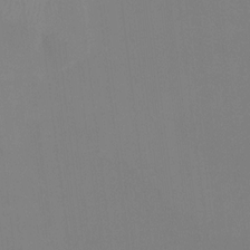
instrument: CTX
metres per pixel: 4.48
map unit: HNhu
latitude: 6.6301
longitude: 5.0864
